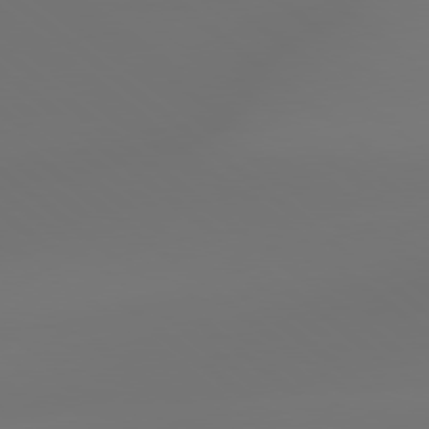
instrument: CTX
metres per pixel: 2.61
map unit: lApd
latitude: 79.1214
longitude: -174.1011
